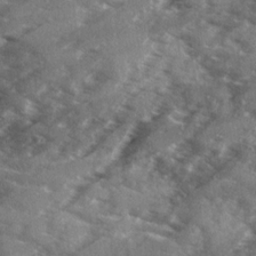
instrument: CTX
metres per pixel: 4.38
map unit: Ave
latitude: 18.7813
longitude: -130.2901
